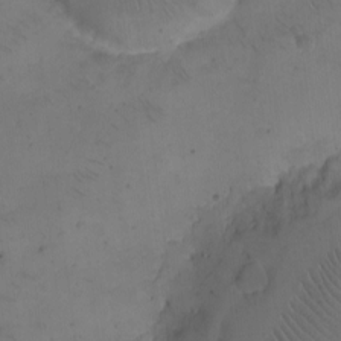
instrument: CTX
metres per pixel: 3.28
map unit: eHh
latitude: -9.0108
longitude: -65.6127
